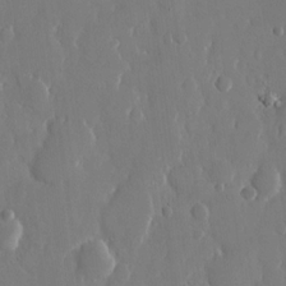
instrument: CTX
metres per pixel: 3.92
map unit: eHh
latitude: 13.8583
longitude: -71.4615
